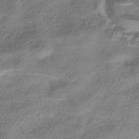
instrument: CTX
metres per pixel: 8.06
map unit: HNhu
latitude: -40.3306
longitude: 97.5588
